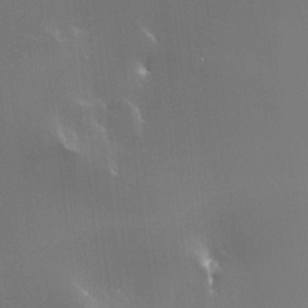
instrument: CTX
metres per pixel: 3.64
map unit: HNhu
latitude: 3.8016
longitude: 5.1809
